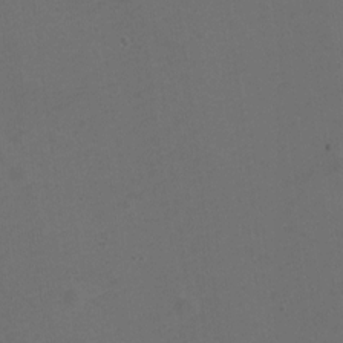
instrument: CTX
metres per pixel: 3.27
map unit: Hto
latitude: 4.3845
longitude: -32.7435
